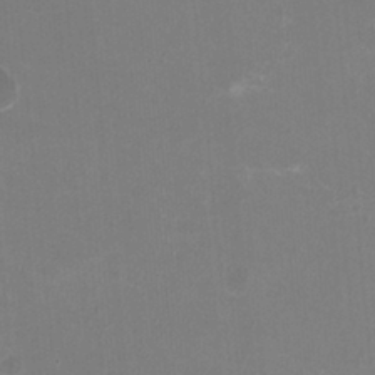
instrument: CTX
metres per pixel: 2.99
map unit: HNhu
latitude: -2.2172
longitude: -1.4426
